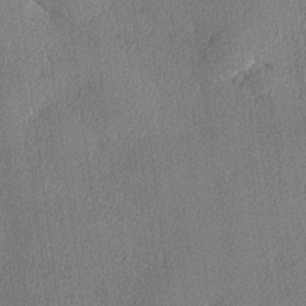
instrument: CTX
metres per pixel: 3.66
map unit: lHvf
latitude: 22.7813
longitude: 140.6329
